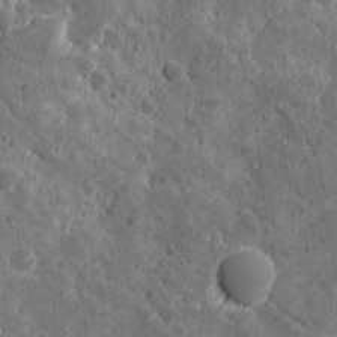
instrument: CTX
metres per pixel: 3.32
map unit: Ave
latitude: 10.5168
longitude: -105.5560
